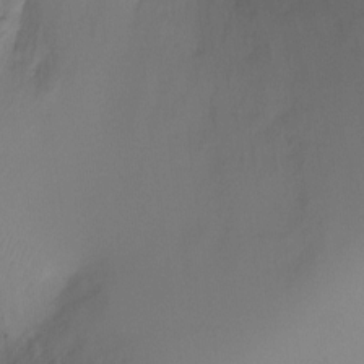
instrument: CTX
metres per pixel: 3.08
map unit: Ht
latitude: -10.0850
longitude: -28.6490
